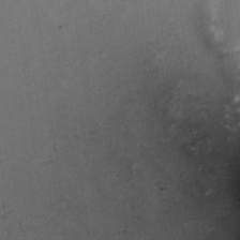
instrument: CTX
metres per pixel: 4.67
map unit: HNhu
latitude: 6.1011
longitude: 0.2929
